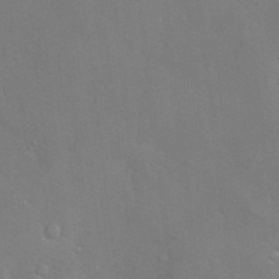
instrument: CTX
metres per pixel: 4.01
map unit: Hve
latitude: -10.3684
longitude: 175.1998
